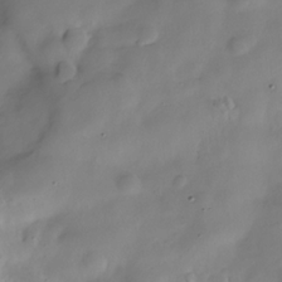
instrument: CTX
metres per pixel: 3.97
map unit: Hve
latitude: -30.1606
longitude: 94.8408
